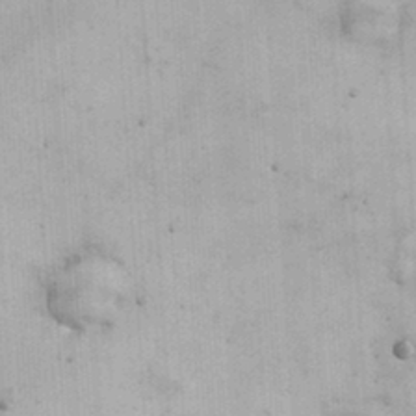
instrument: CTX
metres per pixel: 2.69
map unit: eHh
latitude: 25.2725
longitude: -65.2726
